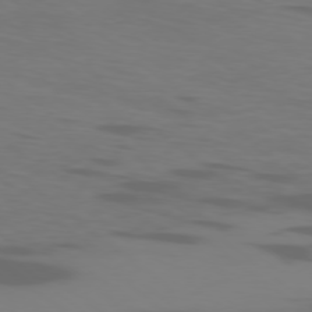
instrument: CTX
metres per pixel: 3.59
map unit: Ap
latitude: -78.0850
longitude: -95.3860
